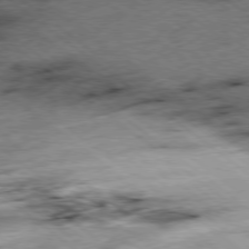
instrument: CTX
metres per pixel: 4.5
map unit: Ap
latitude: -78.8597
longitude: -48.2522
